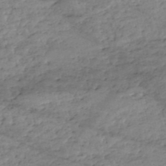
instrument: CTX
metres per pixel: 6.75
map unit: eHh
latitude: -51.6533
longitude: -24.1766
